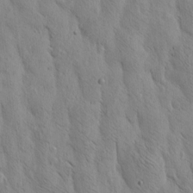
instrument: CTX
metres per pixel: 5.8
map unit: Htu
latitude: -3.6154
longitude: 170.5763
